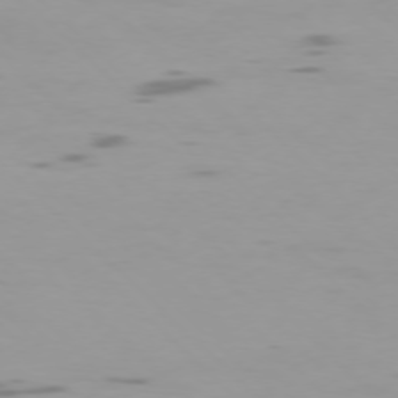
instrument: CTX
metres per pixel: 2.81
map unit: Ap
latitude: -76.5196
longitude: -68.3090
